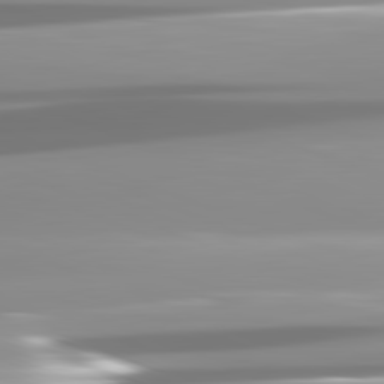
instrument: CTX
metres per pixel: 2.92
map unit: lApd
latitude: 82.1388
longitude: -138.3089
